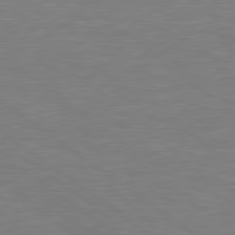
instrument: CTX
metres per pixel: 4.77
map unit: Hpe
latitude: 79.4049
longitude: -126.2901
